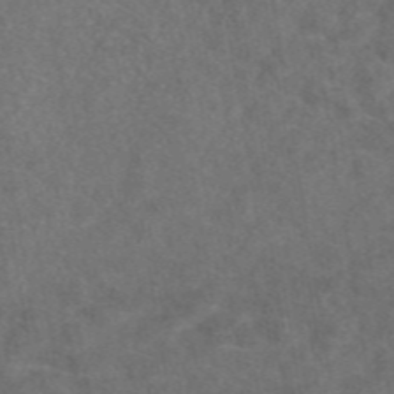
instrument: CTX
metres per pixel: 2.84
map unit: eAb
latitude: 47.6694
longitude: 109.3887
